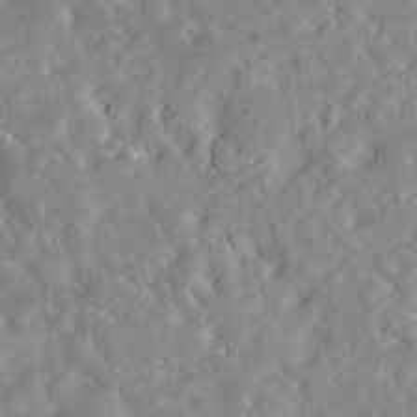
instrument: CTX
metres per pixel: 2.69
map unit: Htu
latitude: -3.8422
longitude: 174.0661
